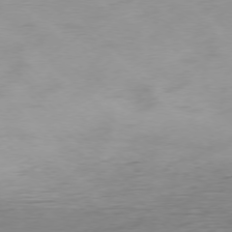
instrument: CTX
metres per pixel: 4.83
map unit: Ap
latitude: -76.9542
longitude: -63.3671
